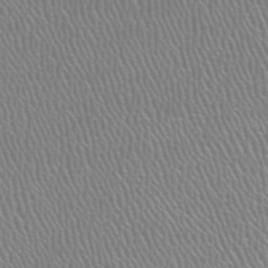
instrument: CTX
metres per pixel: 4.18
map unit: HNhu
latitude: -47.9745
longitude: 29.7100
